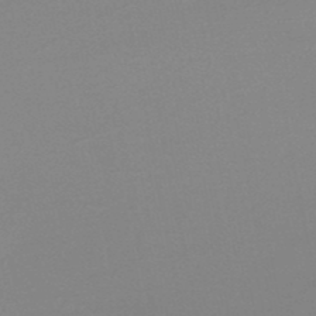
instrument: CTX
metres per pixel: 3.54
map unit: lHb
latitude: -48.5574
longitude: 69.5777
